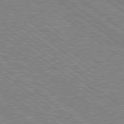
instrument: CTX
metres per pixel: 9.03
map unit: lApd
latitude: 78.9136
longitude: -156.9702
